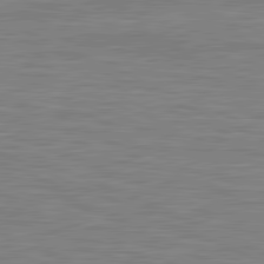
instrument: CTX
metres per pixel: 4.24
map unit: lApd
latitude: 81.4048
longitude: -171.1214
